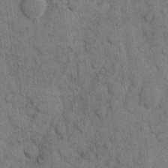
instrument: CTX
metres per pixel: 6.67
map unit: eHh
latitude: 10.0255
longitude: -66.3278
